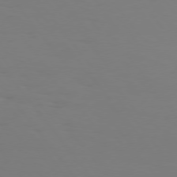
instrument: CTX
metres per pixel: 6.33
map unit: Hpe
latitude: 75.8017
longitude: -138.7057
